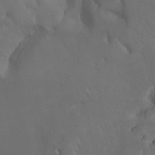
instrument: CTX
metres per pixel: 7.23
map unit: Htu
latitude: -7.0486
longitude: -66.3089
